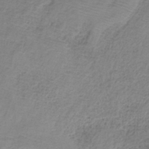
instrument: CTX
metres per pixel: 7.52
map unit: HNb
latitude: -34.0472
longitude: 56.1606
